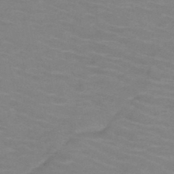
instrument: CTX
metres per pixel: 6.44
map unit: HNb
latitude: -46.5762
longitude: -46.7247
